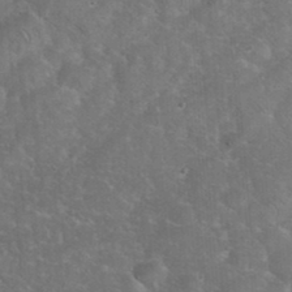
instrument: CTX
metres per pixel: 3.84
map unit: eHh
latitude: 36.5168
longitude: -64.8758
